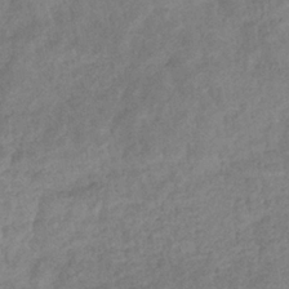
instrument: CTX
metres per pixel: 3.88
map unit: eHb
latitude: -34.0850
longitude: 76.2739
